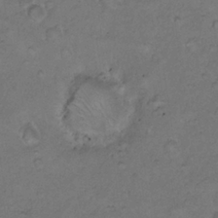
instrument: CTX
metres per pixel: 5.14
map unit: Hto
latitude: 9.6505
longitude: -60.3656
